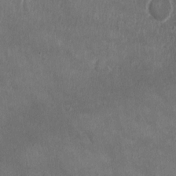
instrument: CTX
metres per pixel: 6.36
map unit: Ht
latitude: -1.9556
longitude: -19.8961
